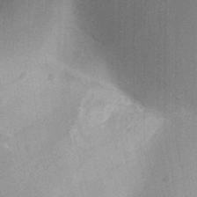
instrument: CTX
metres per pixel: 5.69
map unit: Aa
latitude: 31.3671
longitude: -142.1956
